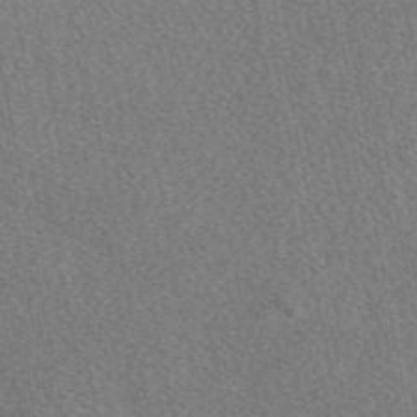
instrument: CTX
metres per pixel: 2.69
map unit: eAb
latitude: 48.3278
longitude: 117.2942
